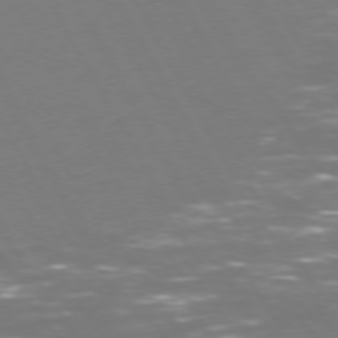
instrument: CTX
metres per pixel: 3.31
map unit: Hpe
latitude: 72.6491
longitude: -127.2915
